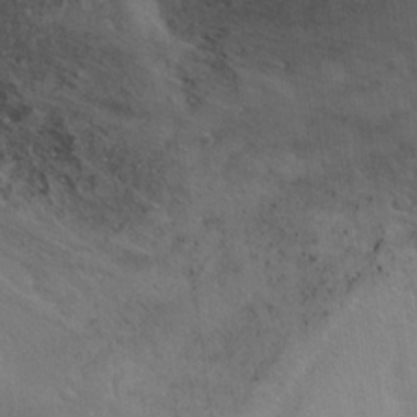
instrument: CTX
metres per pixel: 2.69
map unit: Ht
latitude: 0.8758
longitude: -32.3278
